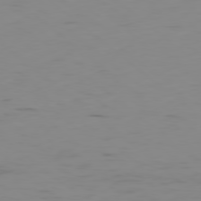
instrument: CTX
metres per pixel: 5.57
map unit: Hpe
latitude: -78.8786
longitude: 15.9367
